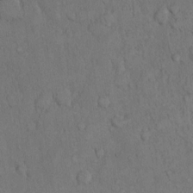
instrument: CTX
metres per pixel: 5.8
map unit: Hto
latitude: 10.1389
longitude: -60.7624
